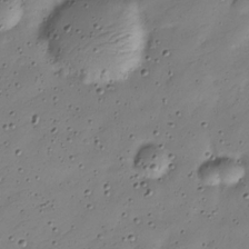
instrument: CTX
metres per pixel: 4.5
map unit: Nve
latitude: -25.8611
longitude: 106.3496
